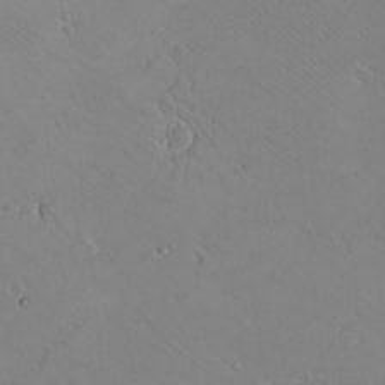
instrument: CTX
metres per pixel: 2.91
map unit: eHh
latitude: -8.5763
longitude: -69.4804
